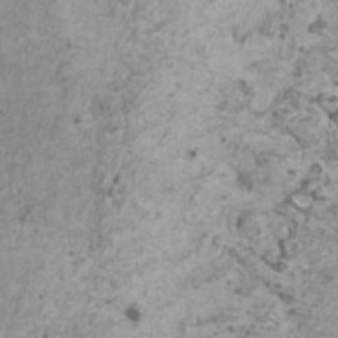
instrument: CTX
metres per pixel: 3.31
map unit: HNhu
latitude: 1.2914
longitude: 0.8786
